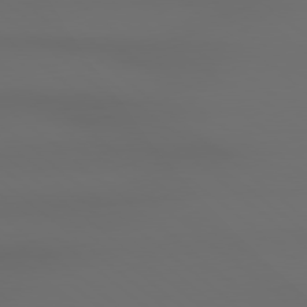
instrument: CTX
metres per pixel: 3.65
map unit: Hpe
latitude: 78.6491
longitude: -133.4426
